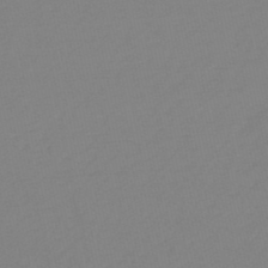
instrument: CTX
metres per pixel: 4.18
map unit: eHb
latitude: -49.1809
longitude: 86.8408
